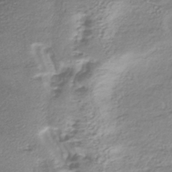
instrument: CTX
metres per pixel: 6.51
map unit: HNhu
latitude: -43.7666
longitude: 102.2740
